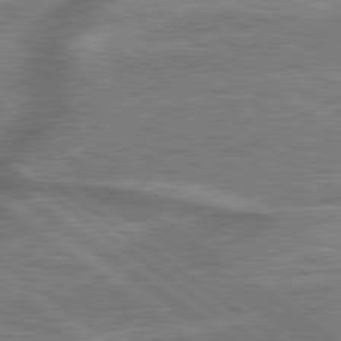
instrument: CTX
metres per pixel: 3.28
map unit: lApd
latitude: 79.6505
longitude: 174.3684
